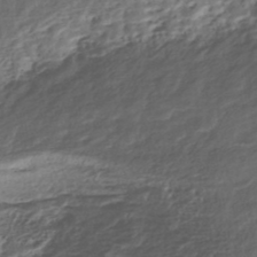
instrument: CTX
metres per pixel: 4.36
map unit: Nhe
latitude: -48.1417
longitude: -172.4034
